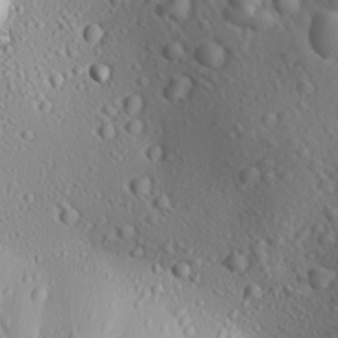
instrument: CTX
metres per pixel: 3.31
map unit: Ave
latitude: 21.4805
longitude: -137.6883
